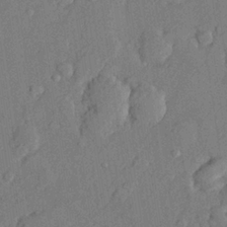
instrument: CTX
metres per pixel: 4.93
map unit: lHvf
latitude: 21.8206
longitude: 144.4062
